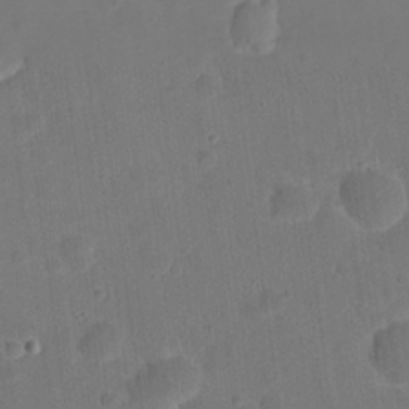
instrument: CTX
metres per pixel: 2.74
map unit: eHh
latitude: 22.1578
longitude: -63.2159
